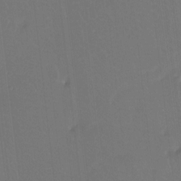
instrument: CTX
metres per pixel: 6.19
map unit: Htu
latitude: -13.5399
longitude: -46.4979
